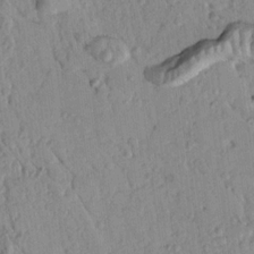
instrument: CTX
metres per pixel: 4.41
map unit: Nhu
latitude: 17.8205
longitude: -78.4034
